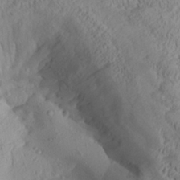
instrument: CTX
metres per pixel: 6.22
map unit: Aa
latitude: 28.6490
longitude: -134.0822
